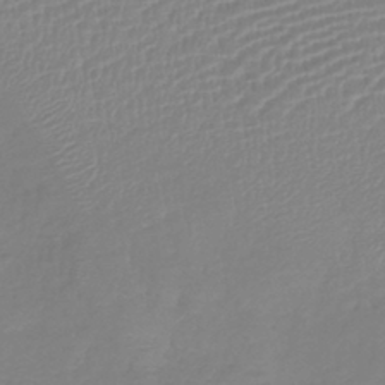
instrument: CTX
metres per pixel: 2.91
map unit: lHb
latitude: -41.8989
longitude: 74.3685
